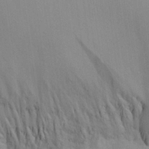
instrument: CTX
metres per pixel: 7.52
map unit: Aa
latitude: 25.7449
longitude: -132.2712
